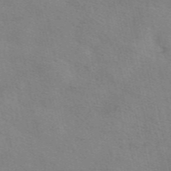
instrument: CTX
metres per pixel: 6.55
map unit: eAb
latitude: 49.8205
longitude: 120.8219
